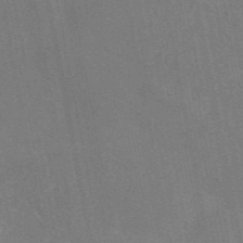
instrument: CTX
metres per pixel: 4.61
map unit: eAb
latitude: 46.8758
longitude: 116.3684
